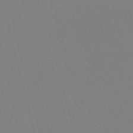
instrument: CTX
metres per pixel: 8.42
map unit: eHb
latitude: -50.4818
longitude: 75.3888
